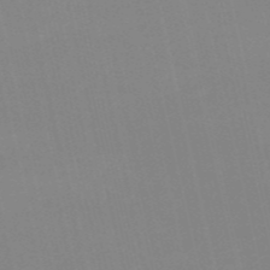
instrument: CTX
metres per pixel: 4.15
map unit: HNb
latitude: -53.6532
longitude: -36.4979
